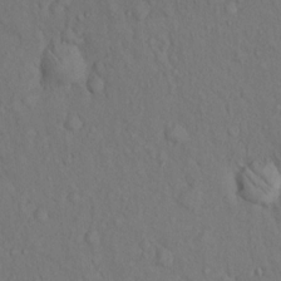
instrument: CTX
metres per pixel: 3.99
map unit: Hto
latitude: 14.2334
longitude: -61.9339
